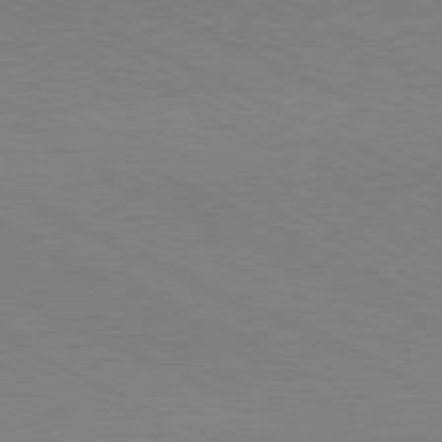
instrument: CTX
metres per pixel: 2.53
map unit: Hpe
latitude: -81.0676
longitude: 13.5777
